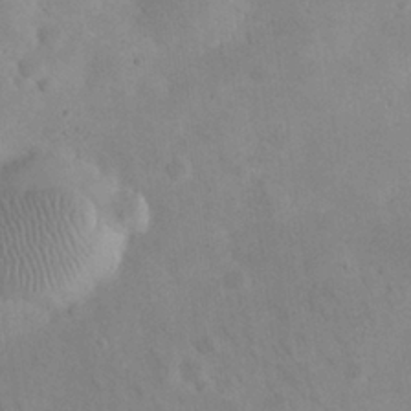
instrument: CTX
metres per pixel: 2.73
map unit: eHh
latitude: 25.9717
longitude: -66.3467
